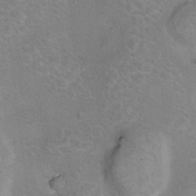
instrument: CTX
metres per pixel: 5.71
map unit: Hto
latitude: 8.1200
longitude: -30.1767
